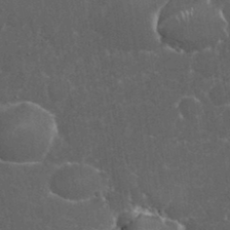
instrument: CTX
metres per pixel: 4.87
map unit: eHh
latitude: 36.5924
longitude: -61.7071
